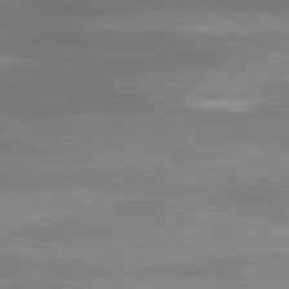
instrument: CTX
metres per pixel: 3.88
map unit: Ap
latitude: -79.5777
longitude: -93.1781
